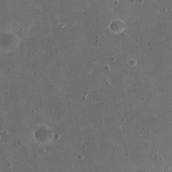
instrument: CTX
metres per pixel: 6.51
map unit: eHh
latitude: 20.9892
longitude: -65.8016
